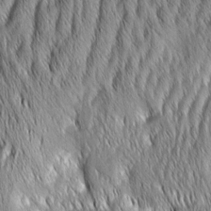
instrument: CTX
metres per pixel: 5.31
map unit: Aa
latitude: 7.0647
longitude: -130.9892
